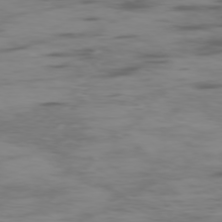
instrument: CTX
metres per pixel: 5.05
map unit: Ap
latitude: -76.7274
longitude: -69.6316
